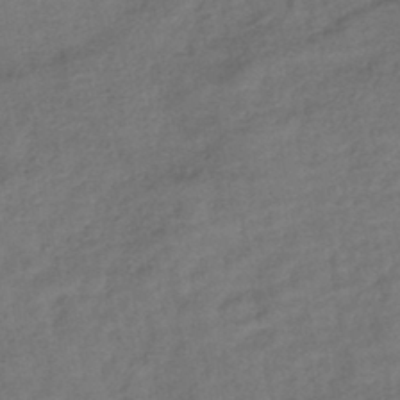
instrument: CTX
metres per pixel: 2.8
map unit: lHb
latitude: -42.6140
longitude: 79.8233
